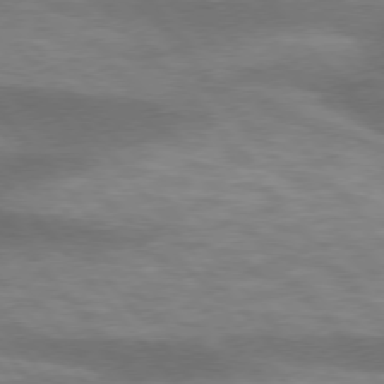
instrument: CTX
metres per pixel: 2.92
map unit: lApd
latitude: 75.7261
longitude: -58.1578
